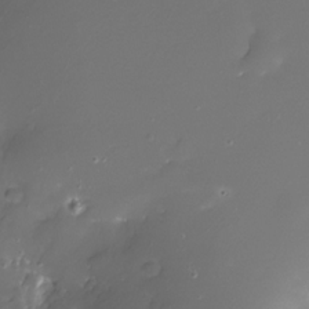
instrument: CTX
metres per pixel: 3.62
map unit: Nhe
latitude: -32.8786
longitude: -116.8380
